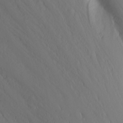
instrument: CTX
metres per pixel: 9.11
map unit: Nhu
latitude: -5.5777
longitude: -69.4237
